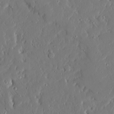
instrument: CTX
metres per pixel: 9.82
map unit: Ave
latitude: 15.7828
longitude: -140.6112
